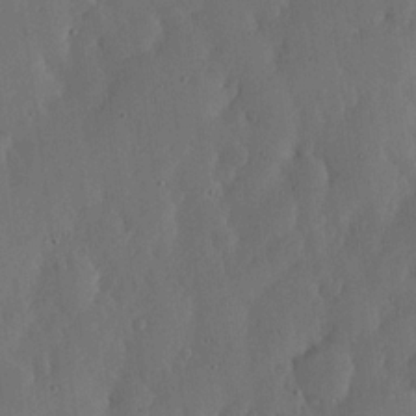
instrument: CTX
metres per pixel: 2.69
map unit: lHvf
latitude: 18.9324
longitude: -115.1970
